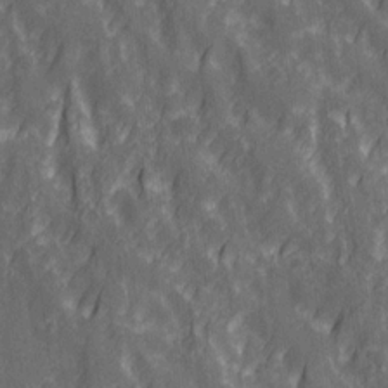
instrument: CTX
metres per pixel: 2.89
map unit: Ave
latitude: 20.6113
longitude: -133.8394
